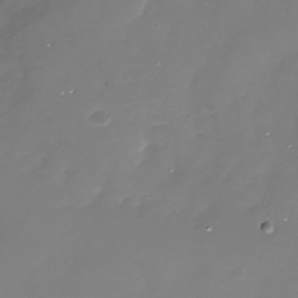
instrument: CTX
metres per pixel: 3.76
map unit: Nhu
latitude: -28.7274
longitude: -68.2145
